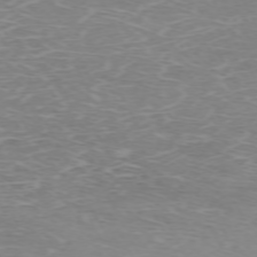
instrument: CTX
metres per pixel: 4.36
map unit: Hpe
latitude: -71.8800
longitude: 12.0850
